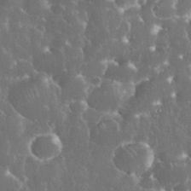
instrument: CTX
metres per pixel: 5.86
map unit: eHh
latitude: 34.7057
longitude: -62.7058
